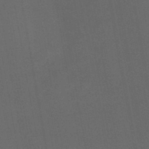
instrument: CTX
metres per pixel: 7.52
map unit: lHb
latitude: -43.5777
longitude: 67.4454
